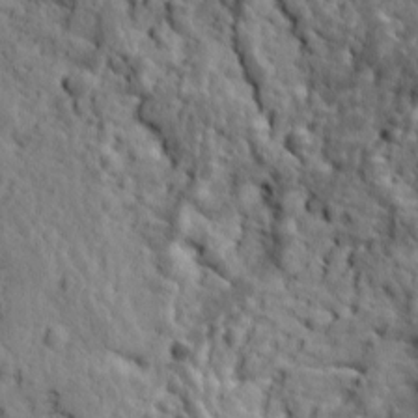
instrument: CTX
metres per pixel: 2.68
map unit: Ave
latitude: 12.0633
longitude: -104.8380
